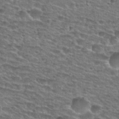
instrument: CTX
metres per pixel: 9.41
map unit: Nhu
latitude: 28.8569
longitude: -49.1970
